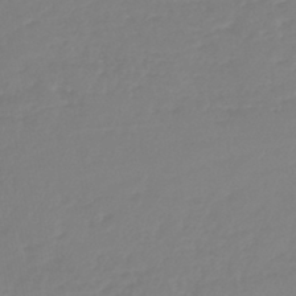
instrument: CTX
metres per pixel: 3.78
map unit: lHb
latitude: -45.1620
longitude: 72.2739
